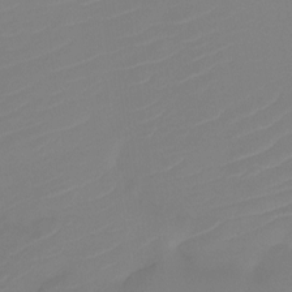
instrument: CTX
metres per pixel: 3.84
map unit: Htu
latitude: -13.4077
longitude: -49.6316
